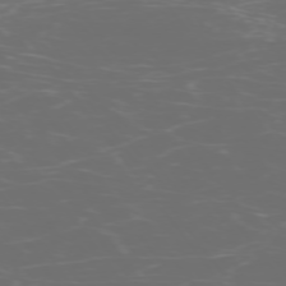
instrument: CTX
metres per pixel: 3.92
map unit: Ap
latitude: -74.5574
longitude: -75.8583
